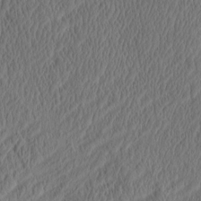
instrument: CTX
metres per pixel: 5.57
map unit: eHh
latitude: -3.3320
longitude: 16.9731
